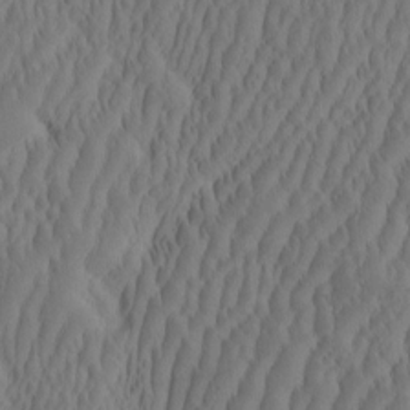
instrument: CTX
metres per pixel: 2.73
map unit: eHh
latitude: -2.3873
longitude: 16.2551
